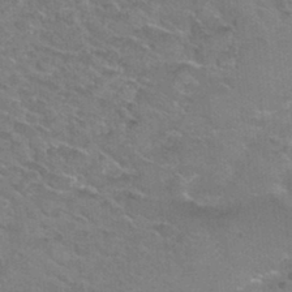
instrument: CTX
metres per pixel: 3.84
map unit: Nhu
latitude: 31.2915
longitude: -50.0633
